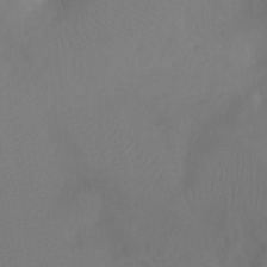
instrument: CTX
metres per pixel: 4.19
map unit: Ht
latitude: -4.8408
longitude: -27.7450
